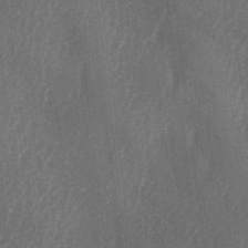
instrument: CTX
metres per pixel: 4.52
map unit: lAa
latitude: -6.6896
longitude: -129.1781
